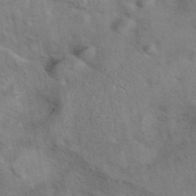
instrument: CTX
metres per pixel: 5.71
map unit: eAb
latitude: 42.7057
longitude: 108.4440
